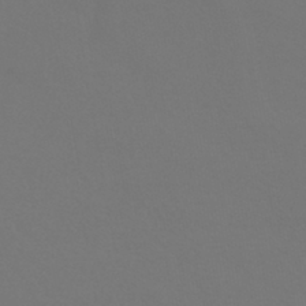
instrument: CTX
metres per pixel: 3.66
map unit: HNhu
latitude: -43.2187
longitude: 93.8800
